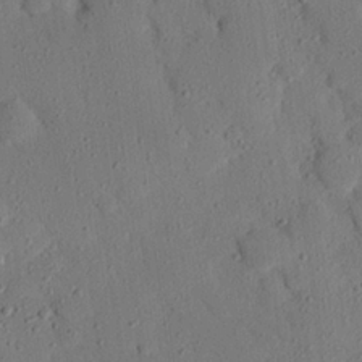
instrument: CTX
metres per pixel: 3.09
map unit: eHh
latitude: 25.7071
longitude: -79.4049
